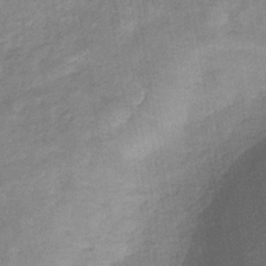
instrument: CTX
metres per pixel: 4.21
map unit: eHb
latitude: -35.5399
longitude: 74.4062
